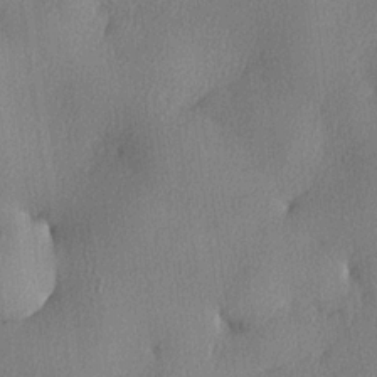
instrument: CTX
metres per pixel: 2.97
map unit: lHvf
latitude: 22.6301
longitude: 140.6140
